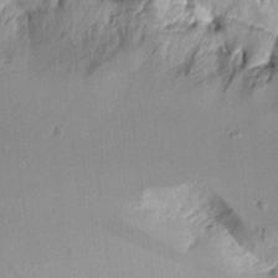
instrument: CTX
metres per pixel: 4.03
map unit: Aa
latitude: 11.4993
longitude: -126.9514
